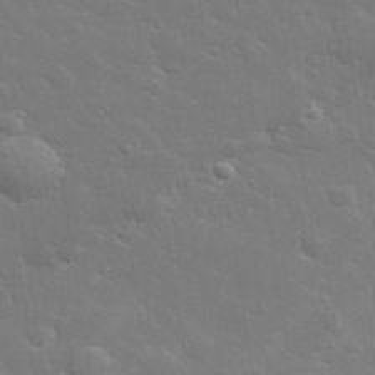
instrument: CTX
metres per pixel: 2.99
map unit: lHvf
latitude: 33.0458
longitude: -82.5545
